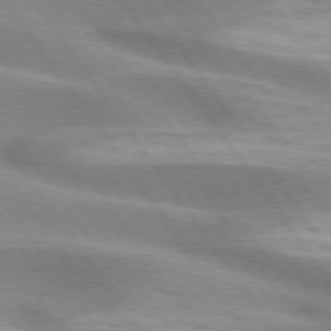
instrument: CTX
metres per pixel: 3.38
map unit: lApd
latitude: 74.9325
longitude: -63.9150
